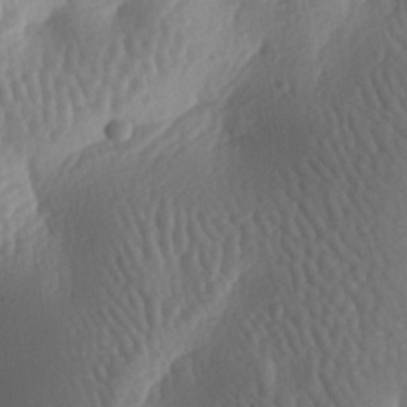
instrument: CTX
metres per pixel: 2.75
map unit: lAa
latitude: -6.9352
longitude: -128.1578
